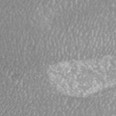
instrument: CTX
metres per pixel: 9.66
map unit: ANa
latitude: 42.7813
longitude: 25.0297
